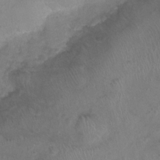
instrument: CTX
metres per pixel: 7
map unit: Nhu
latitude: 1.2159
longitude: -15.9339
